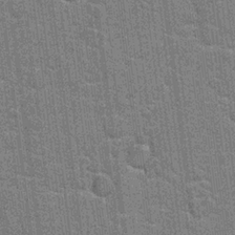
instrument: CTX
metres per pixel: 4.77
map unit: Hto
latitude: 20.5546
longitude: -48.4223
